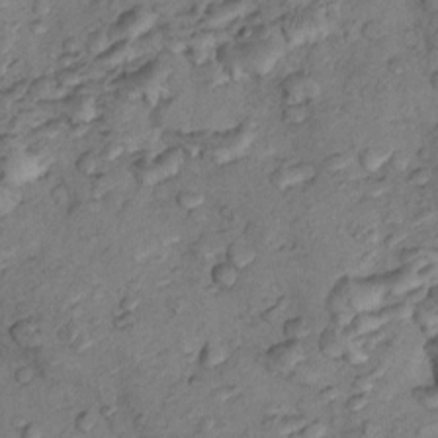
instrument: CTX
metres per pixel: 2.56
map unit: Nhu
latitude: 9.1403
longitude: -25.3859
